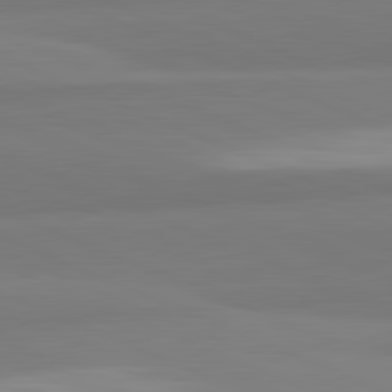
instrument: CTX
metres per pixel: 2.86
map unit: lApd
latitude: 82.1199
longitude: 178.1228
